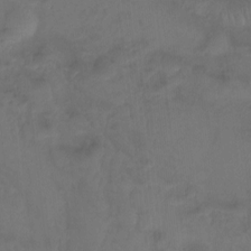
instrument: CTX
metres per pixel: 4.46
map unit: Htu
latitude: -14.4062
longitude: -45.3670
